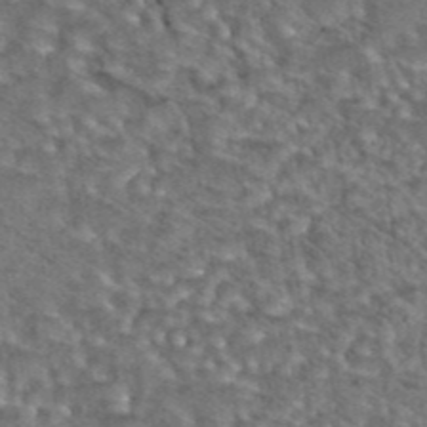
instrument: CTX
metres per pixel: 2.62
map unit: eAb
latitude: 43.5182
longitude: 105.1053
